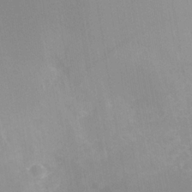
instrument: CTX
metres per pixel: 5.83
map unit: Nhe
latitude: -37.2753
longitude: -112.9514
